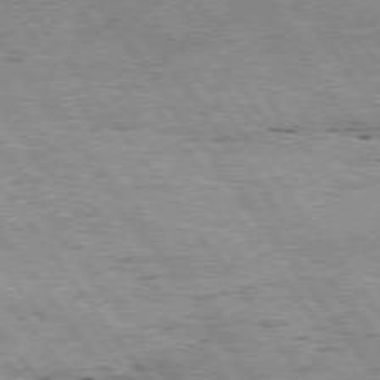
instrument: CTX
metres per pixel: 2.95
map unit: Hpe
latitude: 75.1970
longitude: -155.8772
